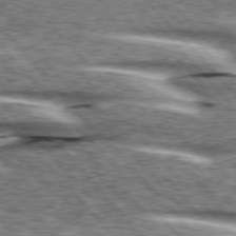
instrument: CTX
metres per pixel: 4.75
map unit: lApd
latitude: 76.4223
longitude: -82.6112
